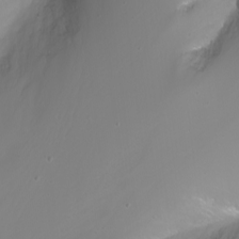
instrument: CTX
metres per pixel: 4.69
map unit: Nhu
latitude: -9.5399
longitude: -70.2144
